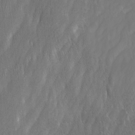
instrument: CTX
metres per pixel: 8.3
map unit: Ave
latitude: 9.5560
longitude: -105.5938
